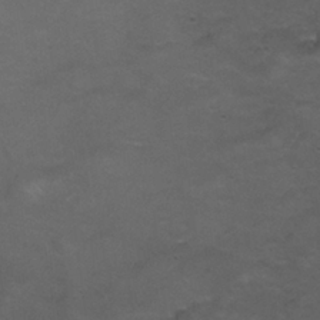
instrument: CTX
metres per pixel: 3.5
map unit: Nhu
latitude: 26.1389
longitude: -53.8206
